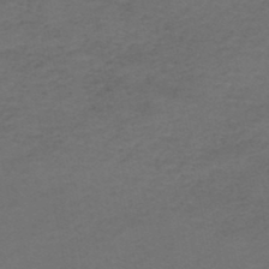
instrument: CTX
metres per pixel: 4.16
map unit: HNhu
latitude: -48.8597
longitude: 100.1416
